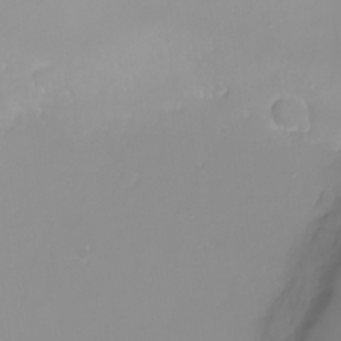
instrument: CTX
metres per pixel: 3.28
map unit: eHh
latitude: -6.7652
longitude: -79.8017
